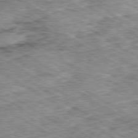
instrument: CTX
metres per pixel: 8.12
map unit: Ap
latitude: -80.1984
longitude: -49.4426
